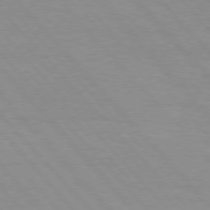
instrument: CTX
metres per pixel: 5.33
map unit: Hpe
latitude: 76.5356
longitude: -154.0633
